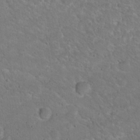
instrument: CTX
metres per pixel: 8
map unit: Hto
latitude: 15.6883
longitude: -37.3671
